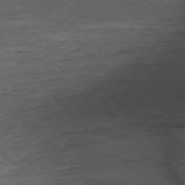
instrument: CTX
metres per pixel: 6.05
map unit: Ap
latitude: -77.1053
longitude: -86.7813
